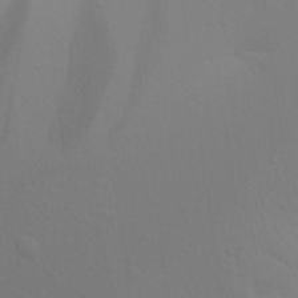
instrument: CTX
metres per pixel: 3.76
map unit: Aa
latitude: 19.3670
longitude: -145.0458
